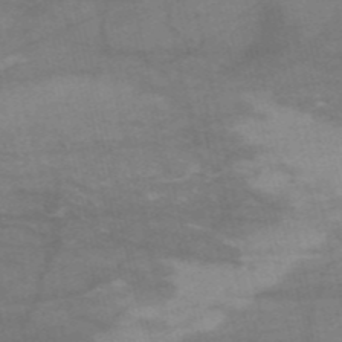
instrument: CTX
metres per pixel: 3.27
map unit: HNb
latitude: -54.5007
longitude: -44.4412
